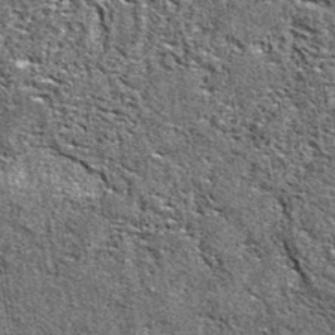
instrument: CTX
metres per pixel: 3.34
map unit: eAb
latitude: 38.1578
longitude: 105.8800
